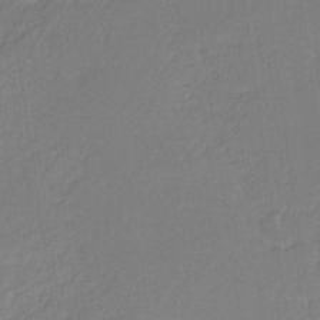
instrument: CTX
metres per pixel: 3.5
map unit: eHb
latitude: -30.2550
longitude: 63.7477
